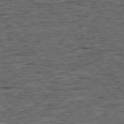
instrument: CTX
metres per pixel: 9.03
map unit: Ap
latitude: -75.4077
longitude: -91.0458
